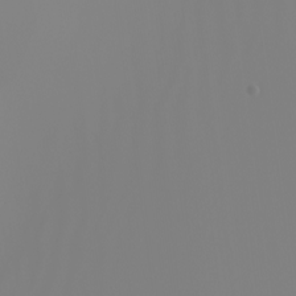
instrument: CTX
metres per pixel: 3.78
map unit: Nhu
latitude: -6.0850
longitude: -96.1011
